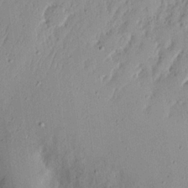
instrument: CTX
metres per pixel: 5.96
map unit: eHh
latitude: 17.7450
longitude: -72.8947
